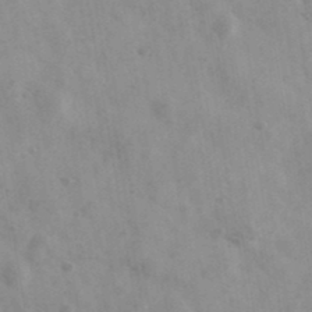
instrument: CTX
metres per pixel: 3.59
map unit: Ave
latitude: 38.8002
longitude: -107.3293
